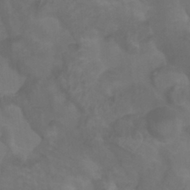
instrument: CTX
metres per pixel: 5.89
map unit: Htu
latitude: 3.9717
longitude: -20.6302
